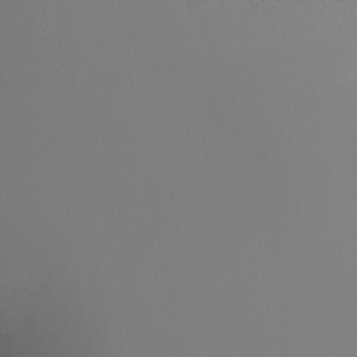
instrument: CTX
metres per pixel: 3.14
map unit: Ht
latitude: -16.1228
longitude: -48.7813
